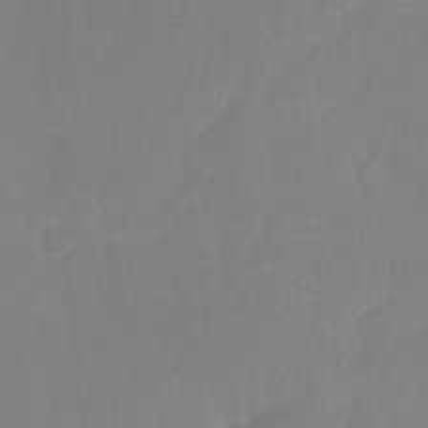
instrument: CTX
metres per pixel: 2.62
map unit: Ht
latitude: -8.9919
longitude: -34.5168
